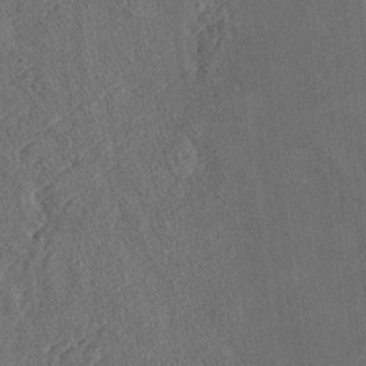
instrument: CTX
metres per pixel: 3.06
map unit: Htu
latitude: -7.4454
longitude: 156.1228
